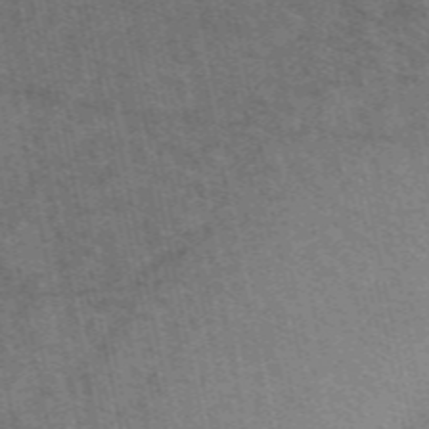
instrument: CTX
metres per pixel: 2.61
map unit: eAb
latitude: 51.3859
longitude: 107.6155
